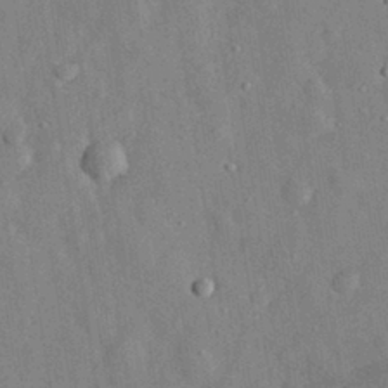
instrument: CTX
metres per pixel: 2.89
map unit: eHh
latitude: 29.5938
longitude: -76.6112
